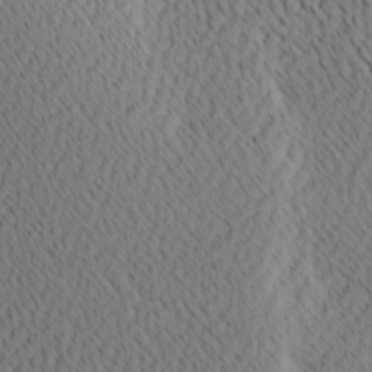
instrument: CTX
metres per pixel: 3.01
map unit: Ave
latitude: 11.8206
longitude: -107.3482
